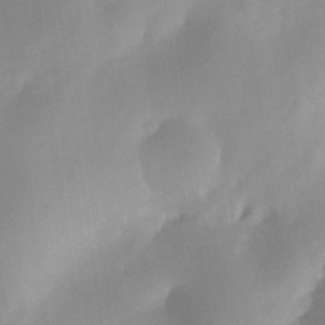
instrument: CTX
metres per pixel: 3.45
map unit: Ht
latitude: -12.0661
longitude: -48.0444
